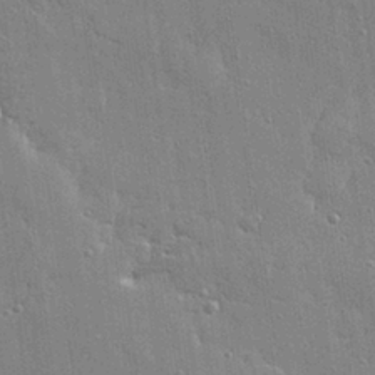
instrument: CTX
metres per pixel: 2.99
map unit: Hve
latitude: 28.5546
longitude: -90.7246
